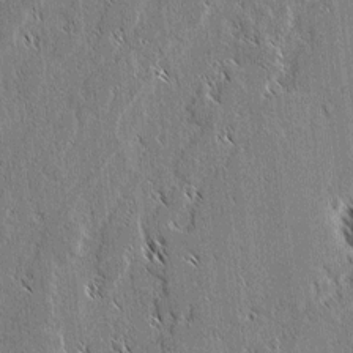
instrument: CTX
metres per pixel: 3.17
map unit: lAvf
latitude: 2.7057
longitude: -106.5924
